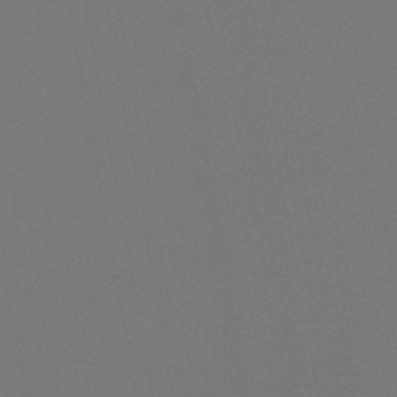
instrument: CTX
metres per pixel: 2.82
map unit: lHb
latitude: -47.3131
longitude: 74.5763
